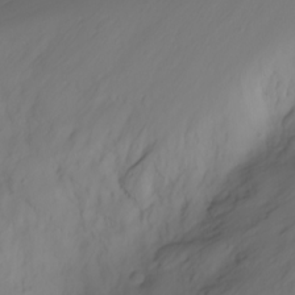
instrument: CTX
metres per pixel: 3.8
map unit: Nhu
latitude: -3.4454
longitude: -74.4223
